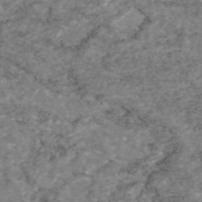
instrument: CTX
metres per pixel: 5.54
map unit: eAb
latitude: 46.7436
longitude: 120.2172
